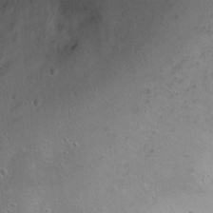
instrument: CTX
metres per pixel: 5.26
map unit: Ht
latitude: 0.3467
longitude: -45.5938
